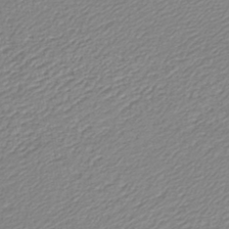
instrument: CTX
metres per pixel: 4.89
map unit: lHb
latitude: -42.7085
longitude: 72.6518
